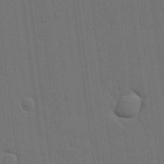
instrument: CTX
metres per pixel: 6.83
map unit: lHvf
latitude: 19.2159
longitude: -113.8583
